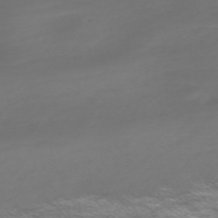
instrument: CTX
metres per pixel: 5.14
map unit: Nve
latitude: -59.1809
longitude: 57.5966
